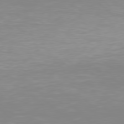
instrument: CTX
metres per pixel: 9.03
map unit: Hpe
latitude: 77.6882
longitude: -173.4426
